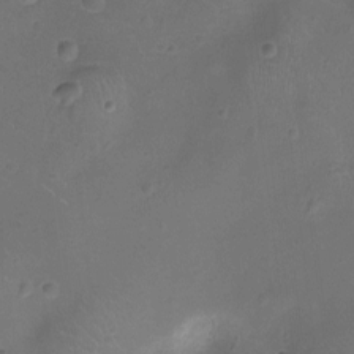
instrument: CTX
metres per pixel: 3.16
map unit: Ht
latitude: -7.9178
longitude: -21.0648
